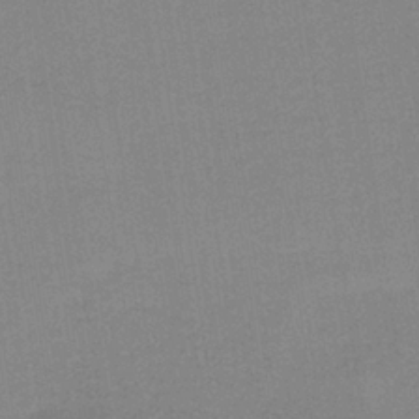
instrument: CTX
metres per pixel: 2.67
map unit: lHb
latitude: -34.6141
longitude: 65.7856
